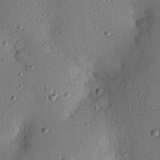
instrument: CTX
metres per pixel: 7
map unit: Nhu
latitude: 18.2333
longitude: -78.3656
